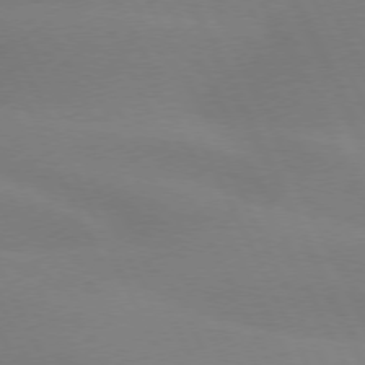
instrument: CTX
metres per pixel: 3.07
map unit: lApd
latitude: 73.4994
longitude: -48.0633
